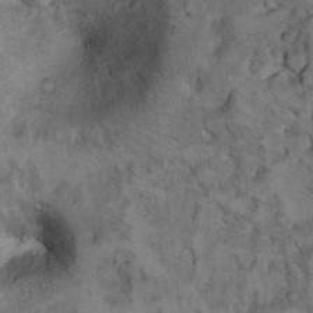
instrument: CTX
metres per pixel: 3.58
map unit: Ht
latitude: 11.8961
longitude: -31.8584
